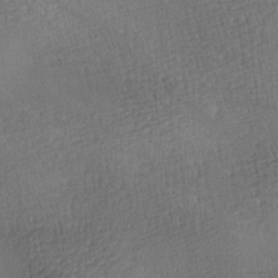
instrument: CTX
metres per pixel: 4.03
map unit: lAa
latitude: -8.7463
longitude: -125.2159
